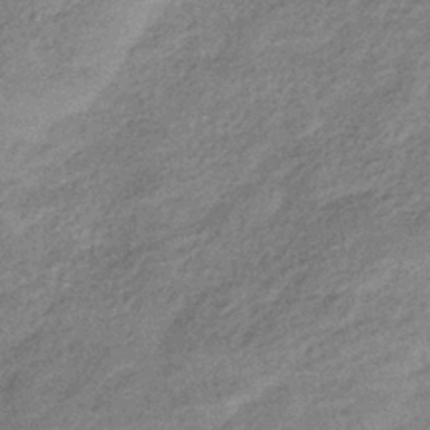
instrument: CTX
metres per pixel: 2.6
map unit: eHb
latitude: -38.4062
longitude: 80.3495
